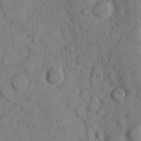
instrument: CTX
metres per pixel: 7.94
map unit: eHh
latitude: 8.5168
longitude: -64.5546
